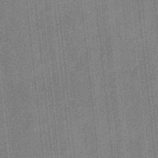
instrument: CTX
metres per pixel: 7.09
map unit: eHb
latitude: -31.1431
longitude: 73.7288
